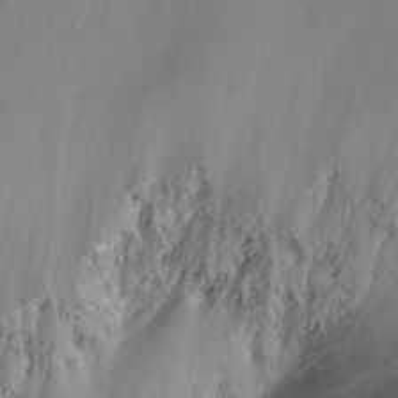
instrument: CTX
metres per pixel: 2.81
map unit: Nhu
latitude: -13.0109
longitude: -63.5938
